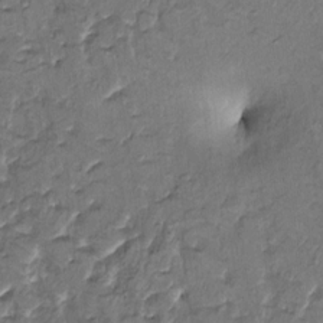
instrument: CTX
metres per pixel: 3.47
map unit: HNhu
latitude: 4.7246
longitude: 9.6722
